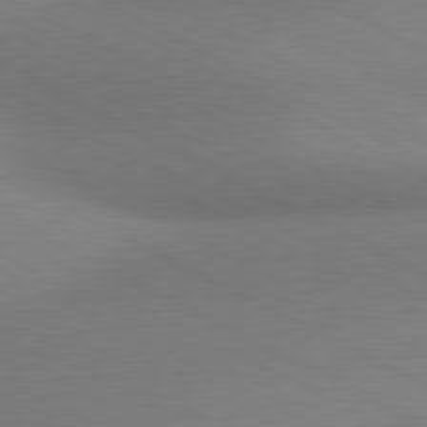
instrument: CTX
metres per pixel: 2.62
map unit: lApd
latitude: 80.6679
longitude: 128.8975
